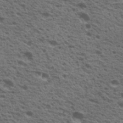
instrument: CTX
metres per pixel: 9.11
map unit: Nhu
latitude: 19.6505
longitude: -31.1592
